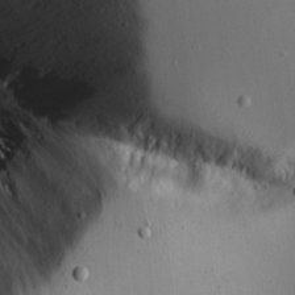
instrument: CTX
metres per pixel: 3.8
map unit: lAvf
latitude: 16.0444
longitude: -126.8002
